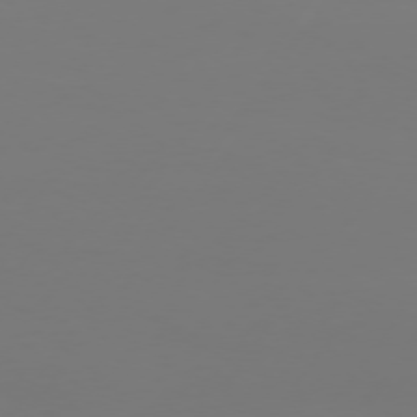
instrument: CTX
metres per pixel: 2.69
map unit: Hpe
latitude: 74.0822
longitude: -129.5560
